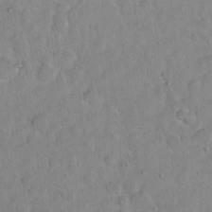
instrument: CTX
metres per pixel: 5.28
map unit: Hto
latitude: 13.0837
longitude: -37.0081
